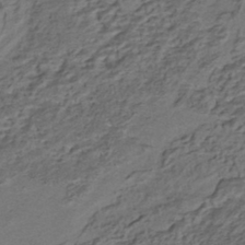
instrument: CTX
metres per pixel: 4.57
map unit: HNhu
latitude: -42.1038
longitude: 107.5399
